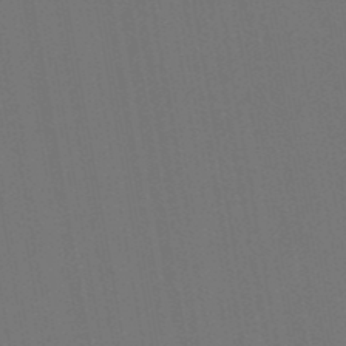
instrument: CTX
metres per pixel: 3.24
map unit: lHb
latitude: -47.6910
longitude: 73.1998
